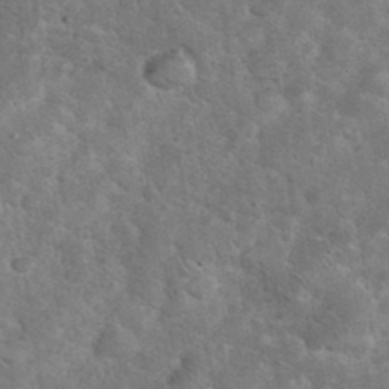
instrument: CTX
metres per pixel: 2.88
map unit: eHh
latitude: 37.0837
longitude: -65.5182
